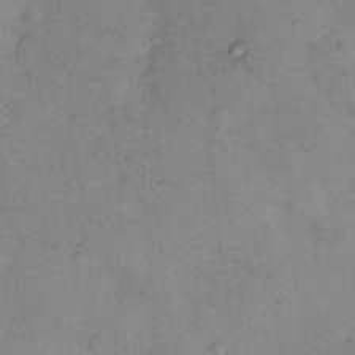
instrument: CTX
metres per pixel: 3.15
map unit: eHh
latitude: 9.8206
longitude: -62.1956
